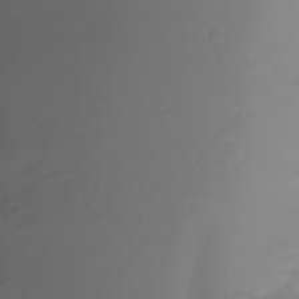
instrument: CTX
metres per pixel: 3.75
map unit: Nhu
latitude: -11.8800
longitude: -63.9528
